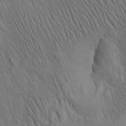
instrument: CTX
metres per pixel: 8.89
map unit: Aa
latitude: 26.7057
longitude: -142.1200
